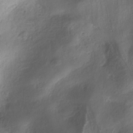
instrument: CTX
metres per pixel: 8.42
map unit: ANa
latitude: -36.5951
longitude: 94.9730
